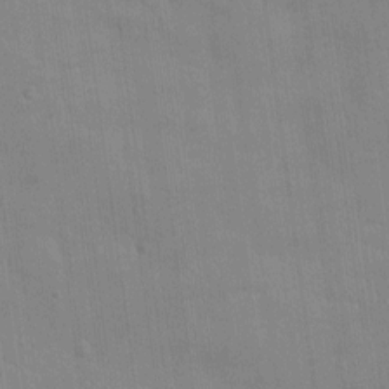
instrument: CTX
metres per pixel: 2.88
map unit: Ht
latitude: -4.7463
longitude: -14.7247
